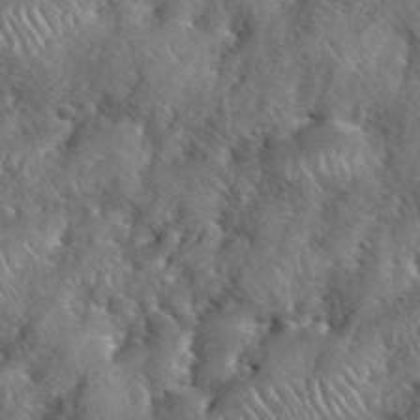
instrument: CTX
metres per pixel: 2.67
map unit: eHh
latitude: 39.9906
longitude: -56.7813
